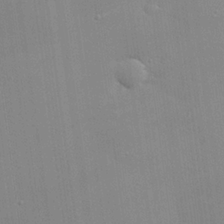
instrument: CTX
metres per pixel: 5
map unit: eHh
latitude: 24.8002
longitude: -90.4601
